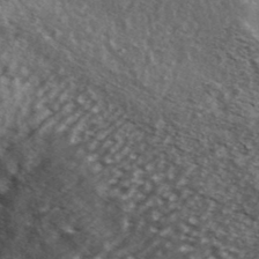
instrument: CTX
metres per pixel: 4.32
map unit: Ave
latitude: 39.2915
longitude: -108.7624
